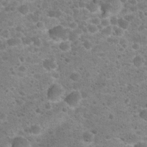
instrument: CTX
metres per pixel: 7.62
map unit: Hto
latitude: 22.9136
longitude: -49.9150
